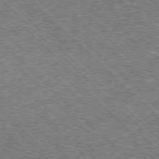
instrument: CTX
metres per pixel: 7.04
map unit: Hpe
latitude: -77.9556
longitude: 15.9178
